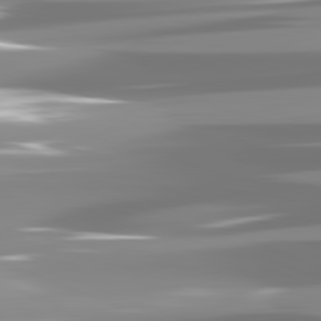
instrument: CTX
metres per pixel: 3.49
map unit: lApd
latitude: 81.8772
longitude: -138.1389
